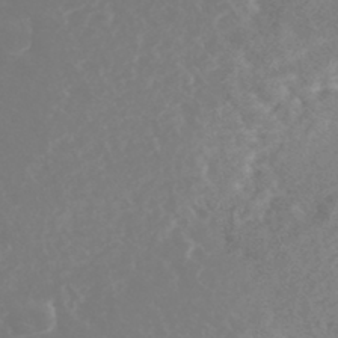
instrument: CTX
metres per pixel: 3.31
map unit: Nhe
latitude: -46.9164
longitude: -171.1592
